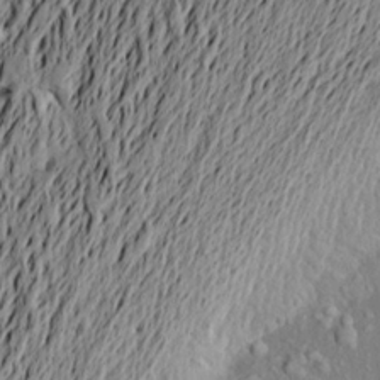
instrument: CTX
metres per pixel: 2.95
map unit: Aa
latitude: 20.9703
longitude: -149.8772
